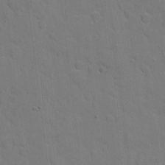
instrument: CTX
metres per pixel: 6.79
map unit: eHh
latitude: 6.2334
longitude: -67.2914
